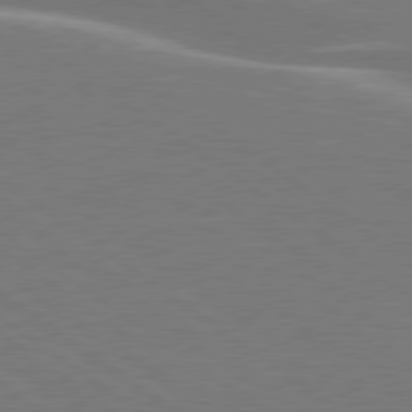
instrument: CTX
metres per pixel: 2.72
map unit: lApd
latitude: 78.9325
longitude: -94.9703
